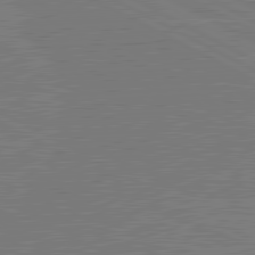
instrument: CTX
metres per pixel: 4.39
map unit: lApd
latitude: 80.9892
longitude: -126.9325
